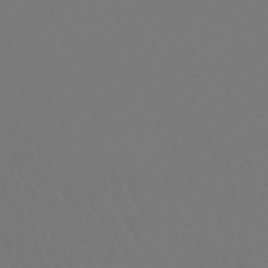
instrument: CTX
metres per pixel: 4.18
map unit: lHb
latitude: -46.8219
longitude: 75.9178
